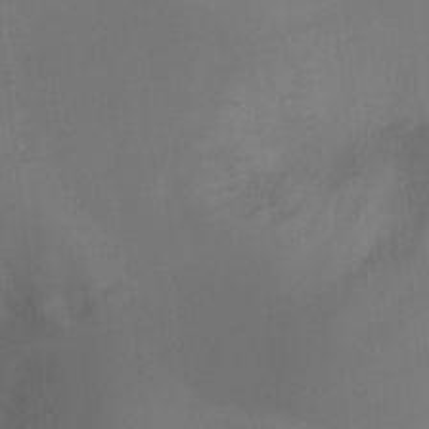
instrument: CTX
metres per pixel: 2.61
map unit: Ht
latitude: -6.9352
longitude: -27.0081
